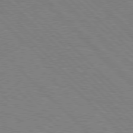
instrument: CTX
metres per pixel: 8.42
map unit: Hpe
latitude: 77.1403
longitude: -151.9150
